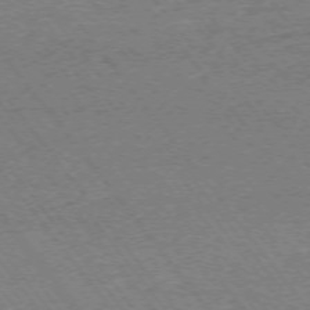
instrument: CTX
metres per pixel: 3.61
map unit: Ap
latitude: -74.8030
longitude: -82.1955
